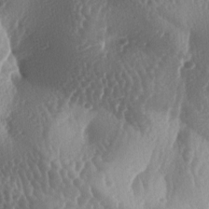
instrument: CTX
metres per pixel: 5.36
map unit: lAa
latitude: -6.1983
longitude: -128.5546
